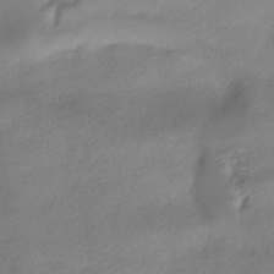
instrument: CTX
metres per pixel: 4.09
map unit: HNhu
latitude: -40.3306
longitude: 97.0865
